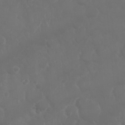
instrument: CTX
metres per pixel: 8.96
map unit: Nhu
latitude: 26.2334
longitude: -61.5938
